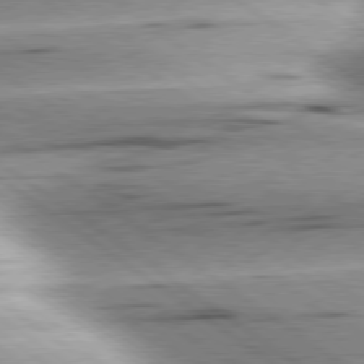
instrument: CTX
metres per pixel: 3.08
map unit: lApd
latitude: 79.0837
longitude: -155.1781
